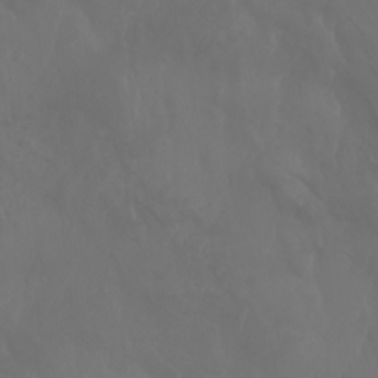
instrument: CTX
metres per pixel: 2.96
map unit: Aa
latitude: -7.7855
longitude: -79.1403
